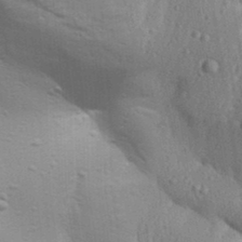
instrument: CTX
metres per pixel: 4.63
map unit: Aa
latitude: 31.7828
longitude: -133.3293
